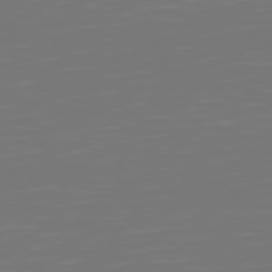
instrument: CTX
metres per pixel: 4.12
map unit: Hpe
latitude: 75.6316
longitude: -124.1388
